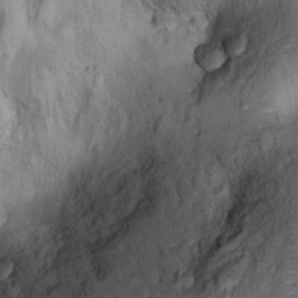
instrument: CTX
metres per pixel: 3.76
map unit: Ht
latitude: 11.1970
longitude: -32.2145
